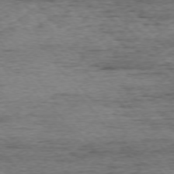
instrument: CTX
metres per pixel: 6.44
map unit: Ap
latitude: -75.2187
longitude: -93.1025
